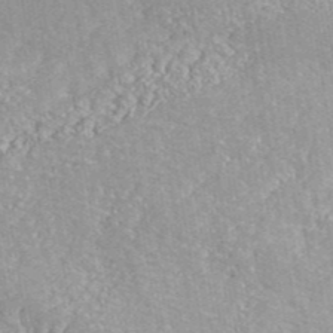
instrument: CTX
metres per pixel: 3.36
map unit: eAb
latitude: 42.7246
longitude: 106.5574
